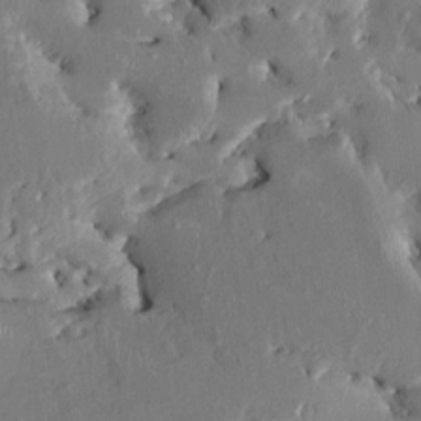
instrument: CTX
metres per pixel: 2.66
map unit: HNhu
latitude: 4.7057
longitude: -4.8758
